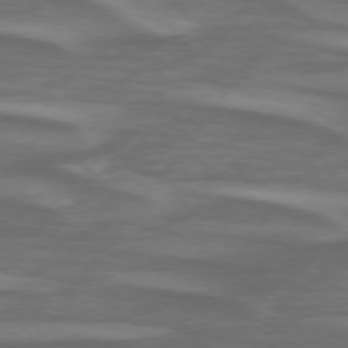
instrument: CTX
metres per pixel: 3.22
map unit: lApd
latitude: 74.9136
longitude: -78.6869
